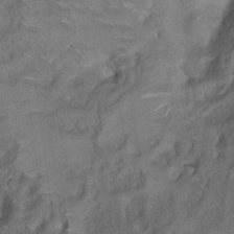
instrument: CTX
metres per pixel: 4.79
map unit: Ht
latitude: 6.5924
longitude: -30.1956
